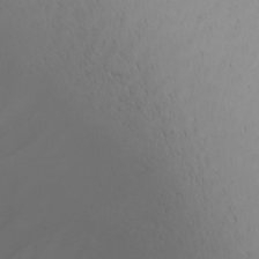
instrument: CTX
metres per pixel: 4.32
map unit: Nhu
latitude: -4.3495
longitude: -90.1956
